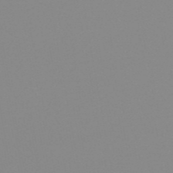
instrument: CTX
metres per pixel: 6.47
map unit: HNb
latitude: -54.3495
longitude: -49.3482
